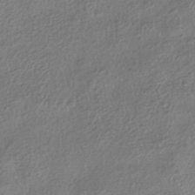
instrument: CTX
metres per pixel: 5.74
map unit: HNhu
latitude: -41.8989
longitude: 99.6533
